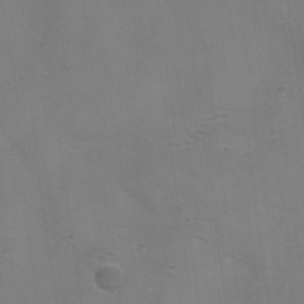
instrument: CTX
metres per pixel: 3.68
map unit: Hve
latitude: -32.6141
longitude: 93.8989
